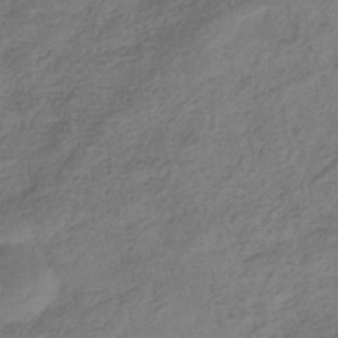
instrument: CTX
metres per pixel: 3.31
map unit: eHb
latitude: -35.7289
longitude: 81.5021
